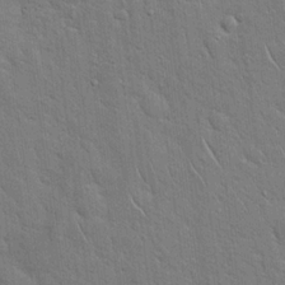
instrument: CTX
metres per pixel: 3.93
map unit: Hto
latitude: 19.0269
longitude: -51.8205
